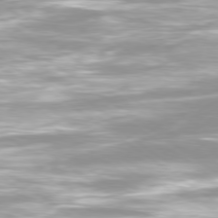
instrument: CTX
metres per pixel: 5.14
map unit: Ap
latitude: -79.5777
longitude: -66.6490
